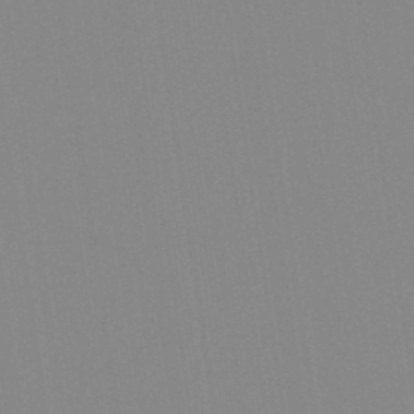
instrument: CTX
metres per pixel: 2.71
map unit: Aa
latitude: 32.5735
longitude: -142.6680
